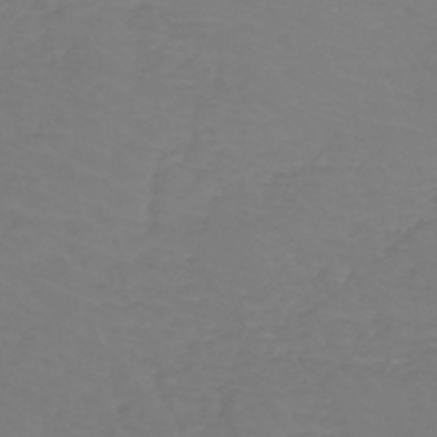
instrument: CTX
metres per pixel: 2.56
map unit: lHb
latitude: -42.4440
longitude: 67.3321
